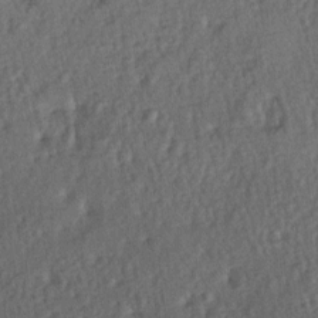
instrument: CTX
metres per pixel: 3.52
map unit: lAa
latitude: -5.8233
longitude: -124.8002
